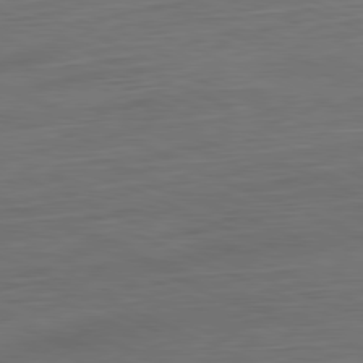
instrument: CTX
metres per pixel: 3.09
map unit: Ap
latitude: -81.5399
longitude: -71.4048
